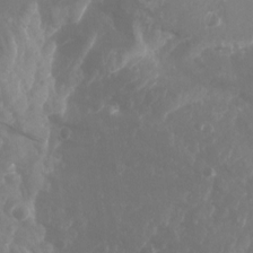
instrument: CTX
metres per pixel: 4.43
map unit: Nhu
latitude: -13.7667
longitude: -64.1956
